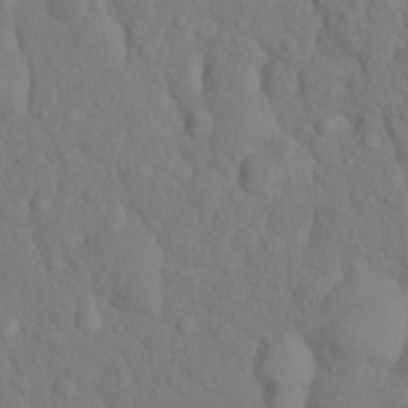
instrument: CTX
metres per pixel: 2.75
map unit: eHh
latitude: 1.4237
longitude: -56.2522
